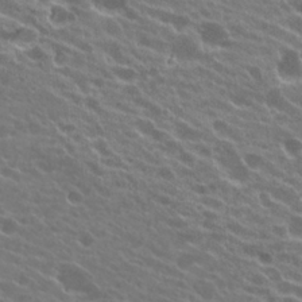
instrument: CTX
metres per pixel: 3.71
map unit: Hto
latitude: 24.0255
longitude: -37.8206
